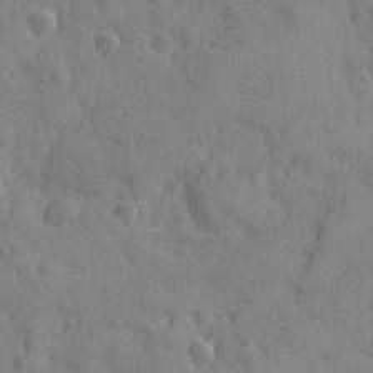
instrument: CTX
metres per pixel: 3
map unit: Ave
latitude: -8.1417
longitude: -119.3292
